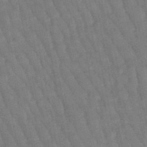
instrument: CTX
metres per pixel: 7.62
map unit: lHb
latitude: -47.5966
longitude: 77.1431
